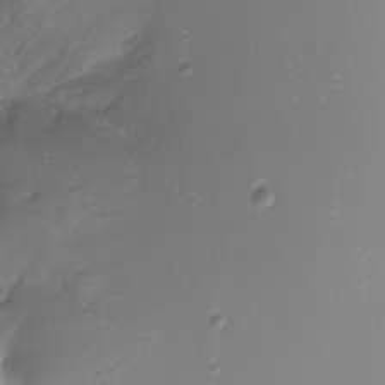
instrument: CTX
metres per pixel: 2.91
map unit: Nhu
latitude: -8.5196
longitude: -81.0080
